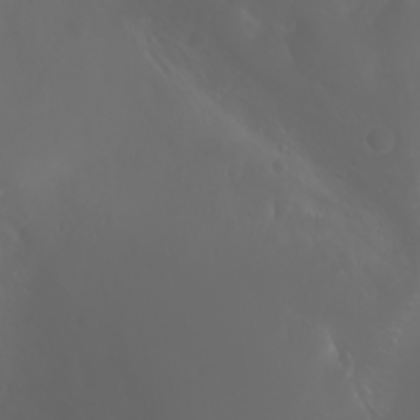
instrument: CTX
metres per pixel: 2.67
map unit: Htu
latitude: -1.4833
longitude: -75.8961
